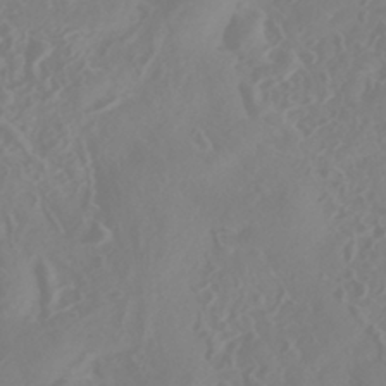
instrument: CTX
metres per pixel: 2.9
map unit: HNhu
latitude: -41.1809
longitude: 106.6519
